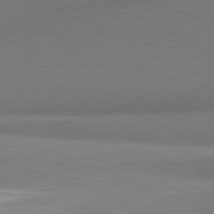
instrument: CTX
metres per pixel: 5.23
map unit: lApd
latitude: 81.8394
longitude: 164.4062
